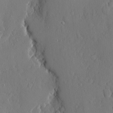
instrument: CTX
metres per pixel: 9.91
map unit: eHh
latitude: 4.9892
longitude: -75.1025
